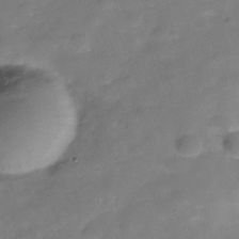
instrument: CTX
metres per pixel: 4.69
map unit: Hve
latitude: -30.8786
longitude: 92.3873
